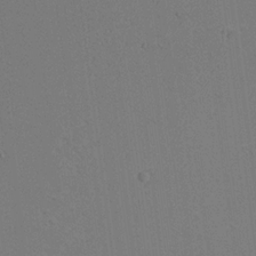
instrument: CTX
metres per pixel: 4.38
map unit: Aa
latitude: 19.6316
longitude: -140.8758
